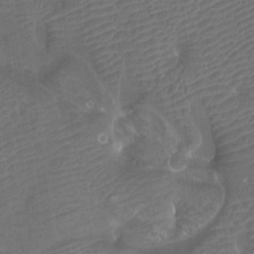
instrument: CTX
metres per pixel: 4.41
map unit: Nhu
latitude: -9.6722
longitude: -70.4979
